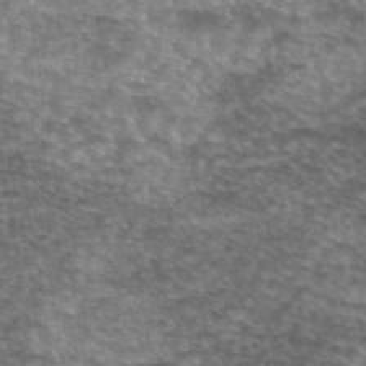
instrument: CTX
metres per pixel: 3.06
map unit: eAb
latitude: 45.3670
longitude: 103.6344
